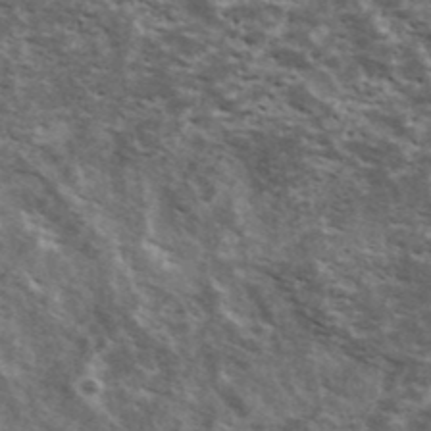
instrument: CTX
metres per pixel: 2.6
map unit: Ave
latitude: 40.7057
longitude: -110.0255
